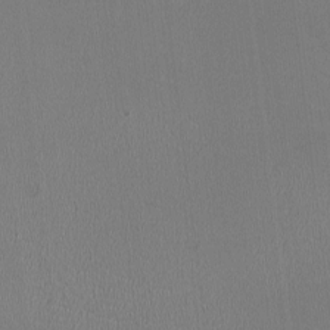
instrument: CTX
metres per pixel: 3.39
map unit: HNhu
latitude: -3.0675
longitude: -2.0633
